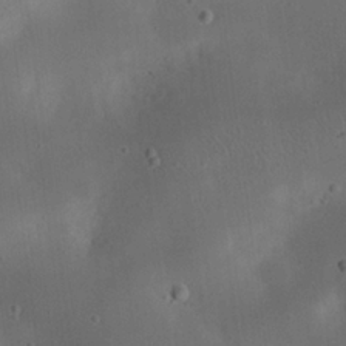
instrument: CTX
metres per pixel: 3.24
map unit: eHh
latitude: 23.8583
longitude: -70.7057
